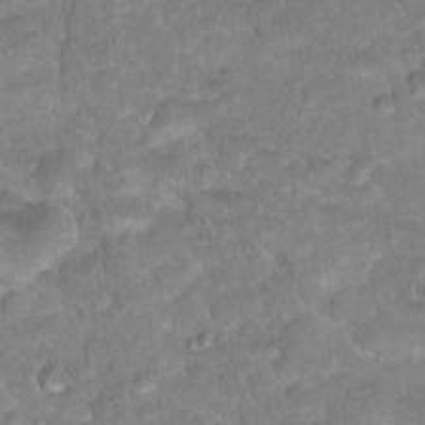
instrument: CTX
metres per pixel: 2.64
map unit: Hto
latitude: 18.5356
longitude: -35.7638
